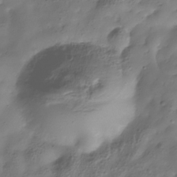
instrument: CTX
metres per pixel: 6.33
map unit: Hve
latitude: -30.7652
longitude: 90.1795
